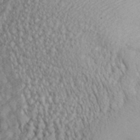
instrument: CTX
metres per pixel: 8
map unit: Aa
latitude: 29.6316
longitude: -138.4223
